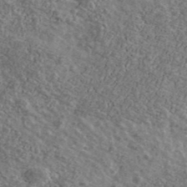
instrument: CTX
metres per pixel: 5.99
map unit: Ave
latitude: 41.2348
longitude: -108.1388
